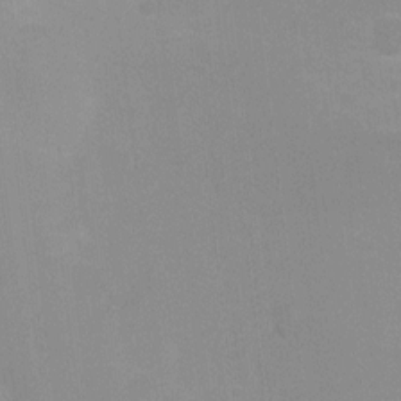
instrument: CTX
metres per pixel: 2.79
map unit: Ht
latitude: -0.7464
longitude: -20.3656
